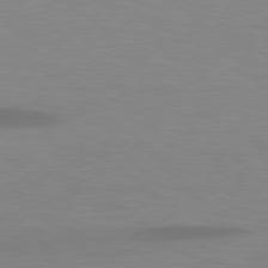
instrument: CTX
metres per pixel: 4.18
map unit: lApd
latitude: 78.6869
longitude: -47.6883
